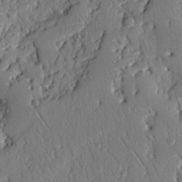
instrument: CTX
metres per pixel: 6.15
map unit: Ht
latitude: 9.4238
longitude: -78.3279
